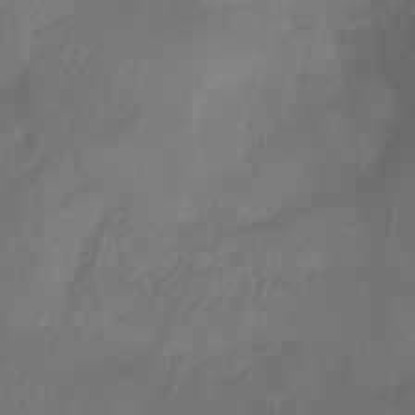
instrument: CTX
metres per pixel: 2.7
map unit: Nhu
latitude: 4.5357
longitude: -16.7435
